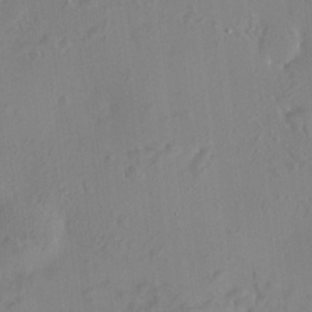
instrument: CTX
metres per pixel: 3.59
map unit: HNhu
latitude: 6.1767
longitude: 13.0675
